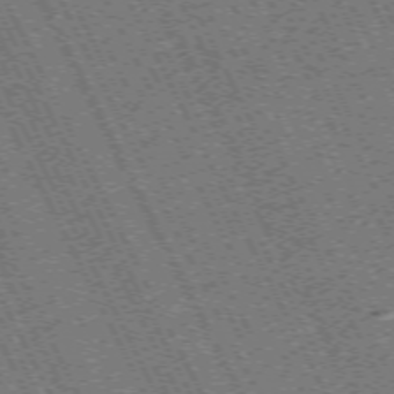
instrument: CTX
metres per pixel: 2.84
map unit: Hpe
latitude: -71.8234
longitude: 10.2551
